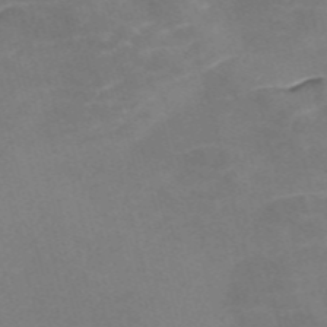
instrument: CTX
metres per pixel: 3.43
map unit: Nve
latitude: -58.1794
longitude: 58.9919
